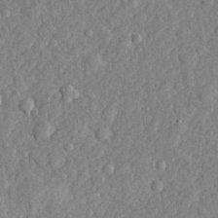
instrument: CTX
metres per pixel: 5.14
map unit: lHvf
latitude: 23.5182
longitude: 142.8408
